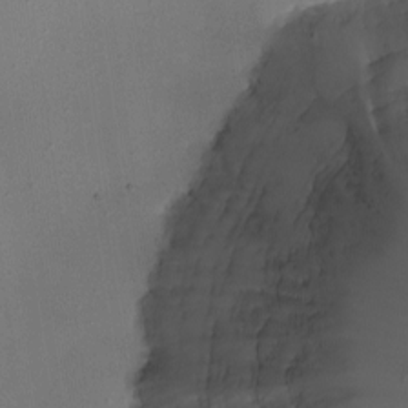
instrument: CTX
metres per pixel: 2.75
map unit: eHh
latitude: -4.9352
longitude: -78.7624
